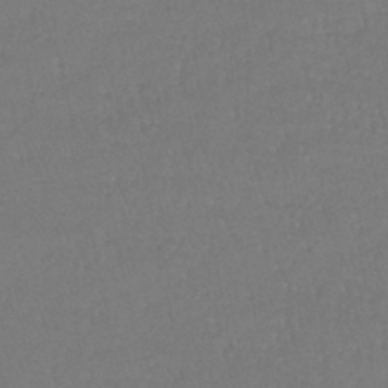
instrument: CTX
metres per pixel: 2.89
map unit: lHb
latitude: -41.5777
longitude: 65.5966
